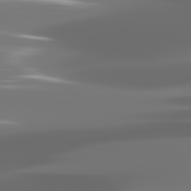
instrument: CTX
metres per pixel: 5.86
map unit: lApd
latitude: 82.1199
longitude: -145.5938
